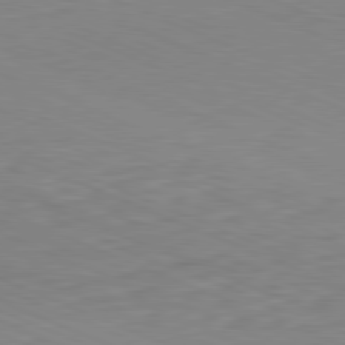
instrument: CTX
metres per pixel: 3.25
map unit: Ap
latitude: -82.1228
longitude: -68.8380
